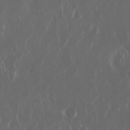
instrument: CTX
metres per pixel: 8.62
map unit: Nhu
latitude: 30.1578
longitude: -60.0255
